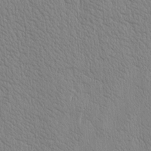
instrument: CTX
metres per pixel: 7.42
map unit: Htu
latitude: -4.7841
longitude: 174.4817
